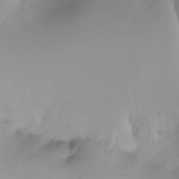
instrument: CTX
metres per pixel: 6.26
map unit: Ht
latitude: -12.4440
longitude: -49.6316
